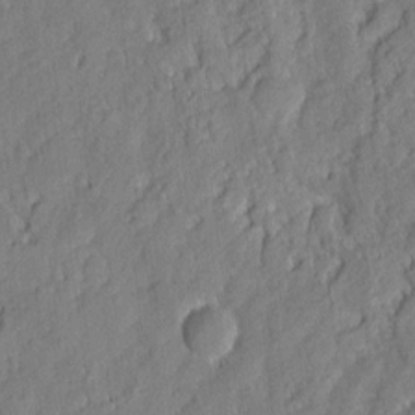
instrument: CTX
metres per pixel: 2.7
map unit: eHh
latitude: 6.8569
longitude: -75.9717
